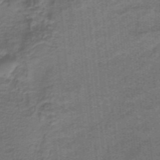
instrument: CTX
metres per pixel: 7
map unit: lHb
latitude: -39.5966
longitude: 53.7666
